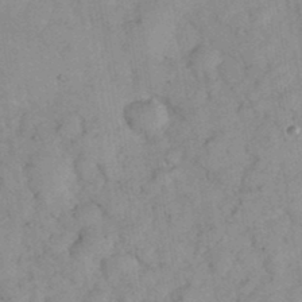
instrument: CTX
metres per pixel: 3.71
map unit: eHh
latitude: 36.7624
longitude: -67.8205
